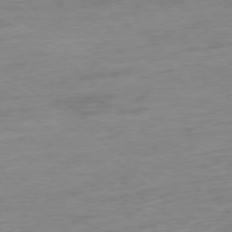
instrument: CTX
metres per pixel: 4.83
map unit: Ap
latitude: -77.8800
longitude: -82.8191
